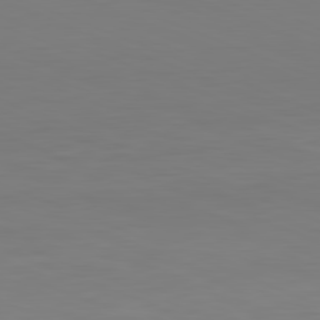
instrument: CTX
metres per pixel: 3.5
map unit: Hpe
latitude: -82.1039
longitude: 7.5777
